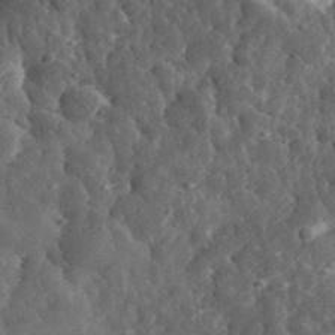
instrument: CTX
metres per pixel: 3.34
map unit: eHh
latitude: 33.4426
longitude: -78.5735
